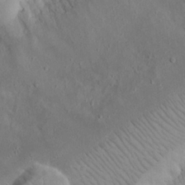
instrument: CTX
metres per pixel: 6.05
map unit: eHh
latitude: 17.1781
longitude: -72.1389
